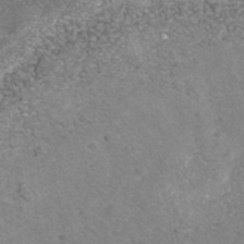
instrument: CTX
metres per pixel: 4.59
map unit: Nhe
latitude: -41.2187
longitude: -109.5182
